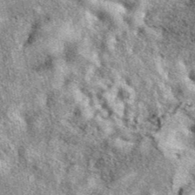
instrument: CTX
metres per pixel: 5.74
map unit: eAb
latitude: 39.8961
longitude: 105.8611
